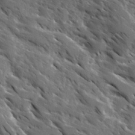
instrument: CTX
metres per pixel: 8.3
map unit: Ave
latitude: 16.9514
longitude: -130.7814
